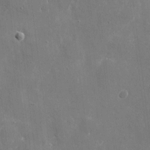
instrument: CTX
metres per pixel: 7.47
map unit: eHh
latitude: 9.5938
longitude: -70.4223
